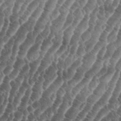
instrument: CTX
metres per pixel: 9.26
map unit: eHh
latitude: 36.9325
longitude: -136.4223
